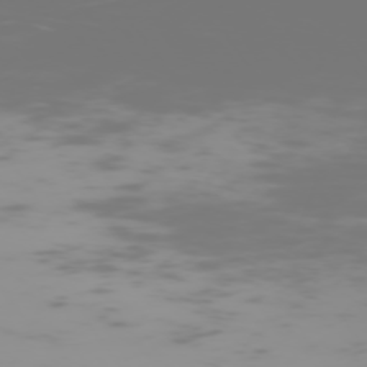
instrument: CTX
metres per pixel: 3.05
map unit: Hpe
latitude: -74.4062
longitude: 6.9919
